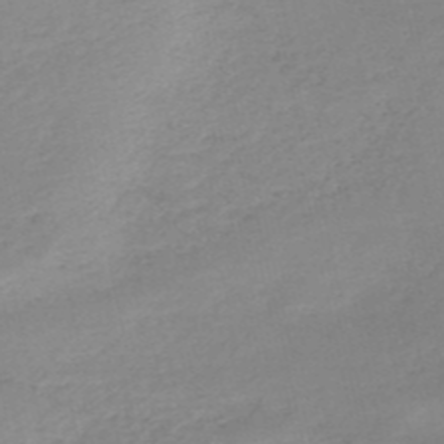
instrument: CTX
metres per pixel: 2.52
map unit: HNb
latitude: -52.8597
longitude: -39.2726
